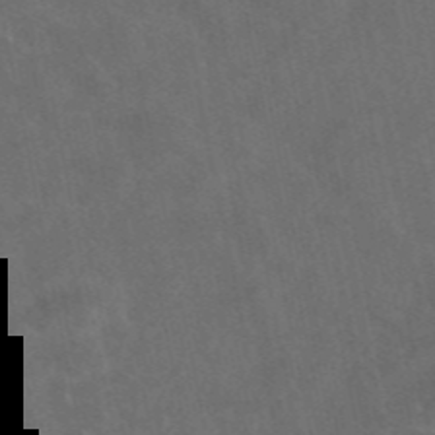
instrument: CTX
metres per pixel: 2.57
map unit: eAb
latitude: 47.0648
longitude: 124.1039
